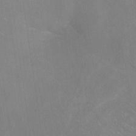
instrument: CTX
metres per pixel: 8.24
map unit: Nhu
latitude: -17.0109
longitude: -50.1766
